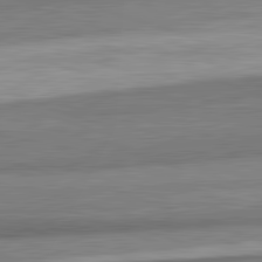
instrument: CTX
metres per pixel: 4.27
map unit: lApd
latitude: 82.4790
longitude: 178.1983
